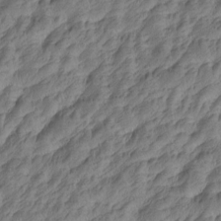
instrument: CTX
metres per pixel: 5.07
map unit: Htu
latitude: -5.0675
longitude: -177.9528
